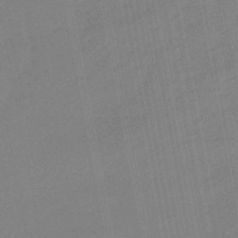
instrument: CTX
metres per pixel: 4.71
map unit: eHb
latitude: -48.1417
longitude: 85.9745
